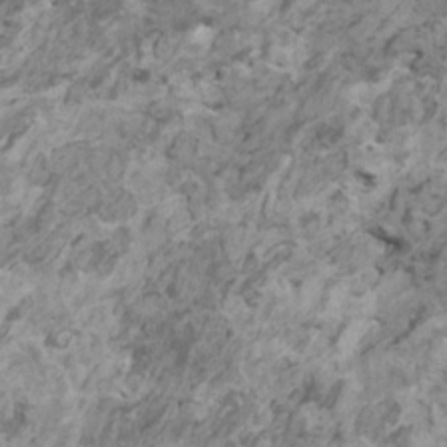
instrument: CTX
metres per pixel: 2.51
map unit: HNhu
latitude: 0.2144
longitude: 4.4062
